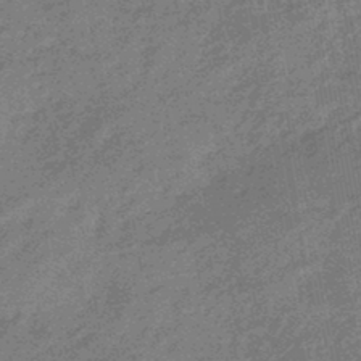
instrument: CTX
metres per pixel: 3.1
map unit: eHb
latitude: -44.5196
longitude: 88.7274
